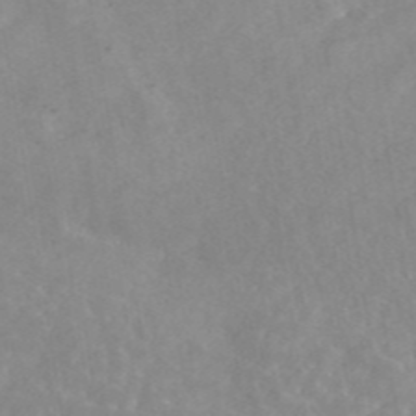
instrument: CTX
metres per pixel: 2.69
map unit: eAb
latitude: 45.6316
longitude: 126.8030
